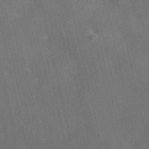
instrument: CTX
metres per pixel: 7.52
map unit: eAb
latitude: 47.0648
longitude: 117.8422
